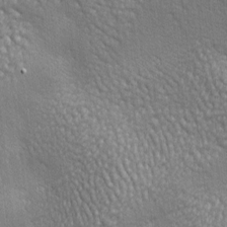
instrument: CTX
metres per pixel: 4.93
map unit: lAa
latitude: -7.9556
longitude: -125.8961
